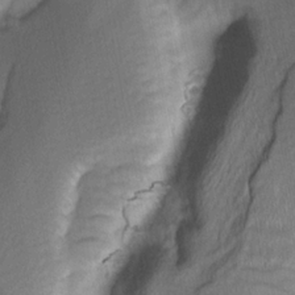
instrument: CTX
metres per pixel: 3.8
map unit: Ave
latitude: -0.9920
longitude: -113.7827
